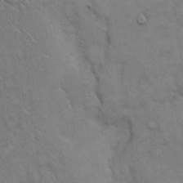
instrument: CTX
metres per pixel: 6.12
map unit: Hto
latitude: 13.4804
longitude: -60.6868
